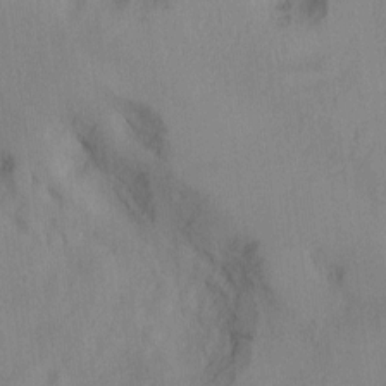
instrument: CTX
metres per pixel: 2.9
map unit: Nhu
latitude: -6.4818
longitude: -152.9703
